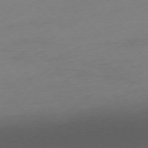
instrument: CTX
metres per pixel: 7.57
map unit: Ap
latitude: -77.1809
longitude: -63.4616
